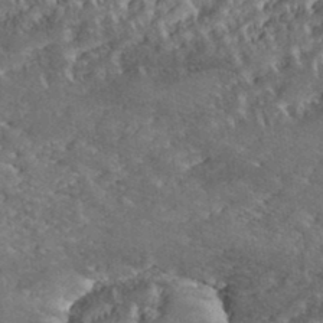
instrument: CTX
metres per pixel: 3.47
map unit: eHh
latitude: 36.3845
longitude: -133.8394
